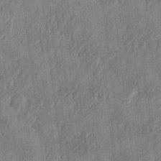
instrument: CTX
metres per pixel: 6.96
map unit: HNhu
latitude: 1.0836
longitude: -6.2900
